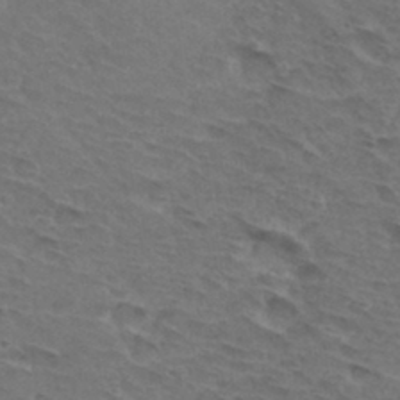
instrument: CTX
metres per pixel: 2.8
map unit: Hto
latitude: 32.6490
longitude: -45.6694
